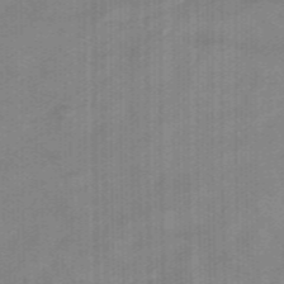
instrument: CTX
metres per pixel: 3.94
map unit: eHb
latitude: -45.5966
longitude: 83.5021
